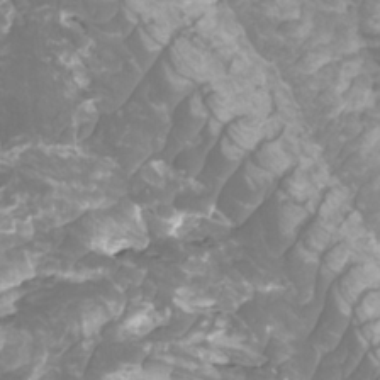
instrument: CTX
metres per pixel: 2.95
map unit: Htu
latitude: -10.2173
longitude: -74.5357
